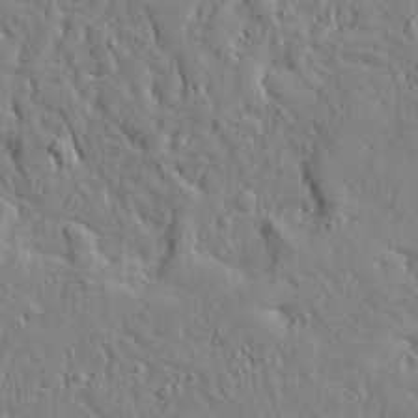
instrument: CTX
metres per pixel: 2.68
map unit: Ave
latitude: 17.0647
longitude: -141.1970
